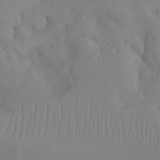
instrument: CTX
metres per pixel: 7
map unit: Aa
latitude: -12.9542
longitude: -67.7449
